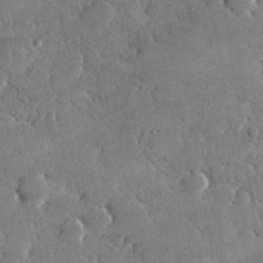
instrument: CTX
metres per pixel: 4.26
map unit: lHvf
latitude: 32.6490
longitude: -91.7828
